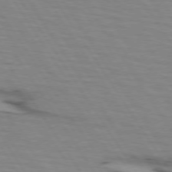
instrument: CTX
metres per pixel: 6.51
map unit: lApd
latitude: 73.4049
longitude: -71.2726
